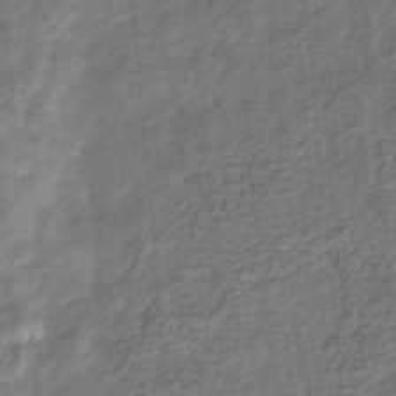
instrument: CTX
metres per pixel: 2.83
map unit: eHb
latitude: -34.0472
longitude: 79.3509
